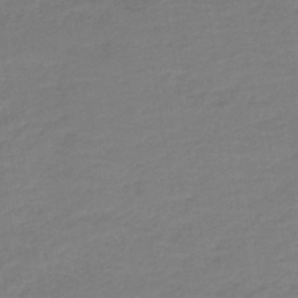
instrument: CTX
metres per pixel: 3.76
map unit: HNb
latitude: -42.1038
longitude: 51.2376
